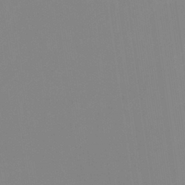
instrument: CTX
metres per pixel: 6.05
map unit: eHb
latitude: -37.0486
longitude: 75.2187
